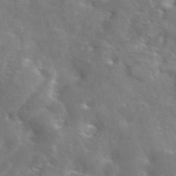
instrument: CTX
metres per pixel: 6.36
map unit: eAb
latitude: 45.3292
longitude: 117.0297
